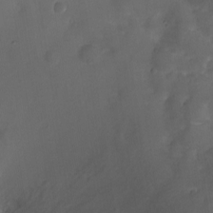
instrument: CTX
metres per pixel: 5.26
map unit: Nhu
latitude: -12.3873
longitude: -41.7638
